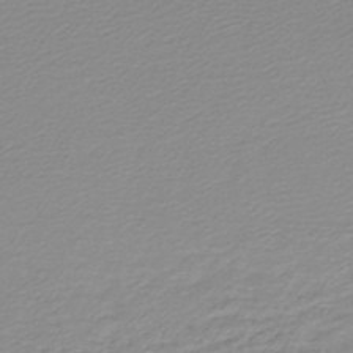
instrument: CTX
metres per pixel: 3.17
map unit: lHb
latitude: -46.6896
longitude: 64.4629
